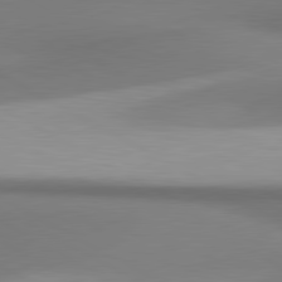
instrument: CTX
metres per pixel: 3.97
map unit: lApd
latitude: 80.9892
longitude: 174.5573
